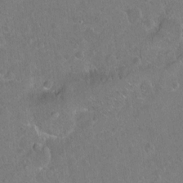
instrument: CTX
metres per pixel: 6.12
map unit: Ht
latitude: -6.9919
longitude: -36.8947
